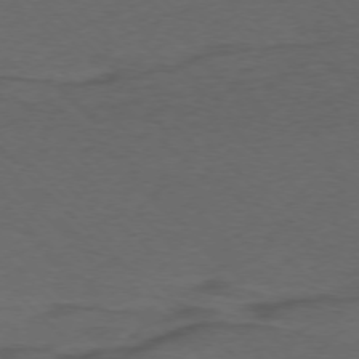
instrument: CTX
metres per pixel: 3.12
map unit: Ap
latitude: -75.8234
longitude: -78.6113
